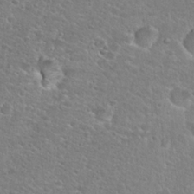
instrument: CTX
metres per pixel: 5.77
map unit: Hto
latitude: 25.5749
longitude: -48.8947
